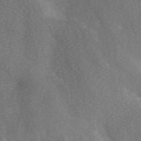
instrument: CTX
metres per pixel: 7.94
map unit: eAb
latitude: 49.4993
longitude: 118.7841
